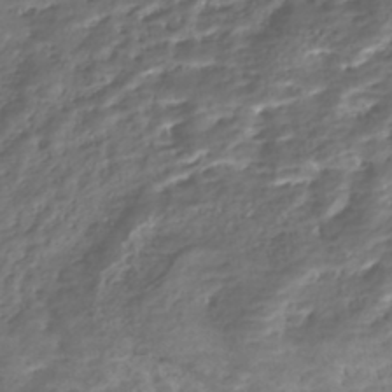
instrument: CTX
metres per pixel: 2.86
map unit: Nhe
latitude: -46.0472
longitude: 152.1605
